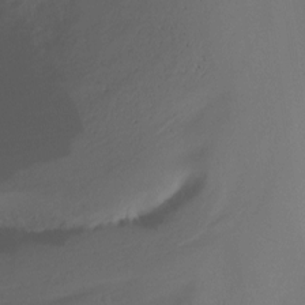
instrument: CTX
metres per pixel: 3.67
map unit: Nhu
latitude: -8.5196
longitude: -49.7450
